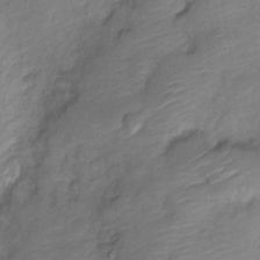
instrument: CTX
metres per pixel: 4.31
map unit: Nve
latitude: -18.3306
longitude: 107.9556
